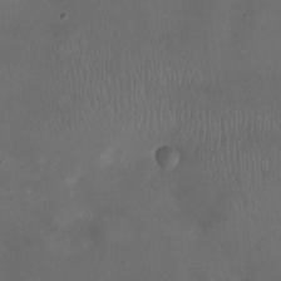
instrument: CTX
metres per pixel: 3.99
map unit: Nhu
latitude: -12.1606
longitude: -41.3670
